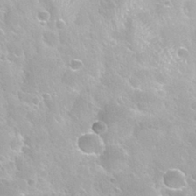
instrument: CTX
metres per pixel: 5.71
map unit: Nhu
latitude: 27.7450
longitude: -54.9325
